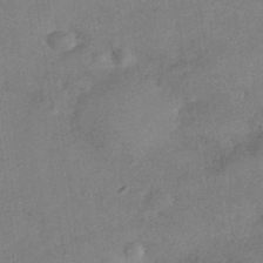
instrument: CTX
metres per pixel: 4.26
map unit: Nhe
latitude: -36.7463
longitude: -176.9136
